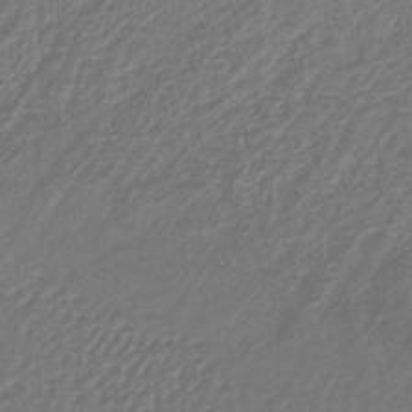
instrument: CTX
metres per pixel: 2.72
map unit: lHb
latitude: -42.4062
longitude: 69.4643
